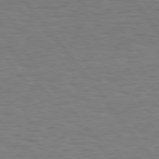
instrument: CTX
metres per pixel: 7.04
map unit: Hpe
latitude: 74.8569
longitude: -133.6694
